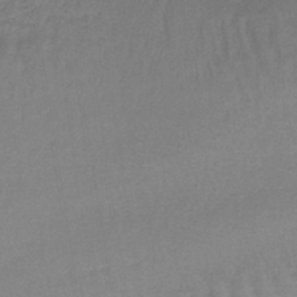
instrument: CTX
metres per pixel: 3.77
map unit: lHb
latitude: -41.9745
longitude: 59.8233
